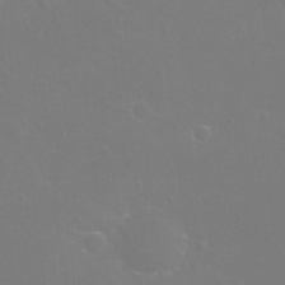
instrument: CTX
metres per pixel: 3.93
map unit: eHh
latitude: -12.4440
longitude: -60.0822
